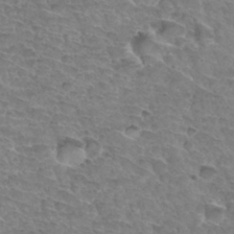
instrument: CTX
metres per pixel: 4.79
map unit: Hto
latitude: 33.8394
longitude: -46.1389
